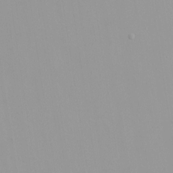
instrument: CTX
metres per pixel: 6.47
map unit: HNhu
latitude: -0.0283
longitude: -6.1578
